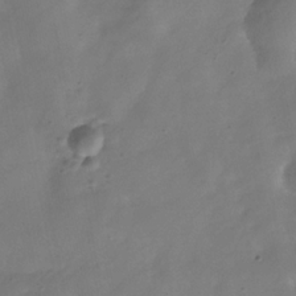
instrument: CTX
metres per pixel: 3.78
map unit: Hve
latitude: -32.1039
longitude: 94.2928
